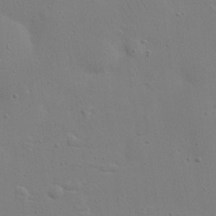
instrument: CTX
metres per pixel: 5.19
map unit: eHh
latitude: 24.0444
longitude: -69.6316
